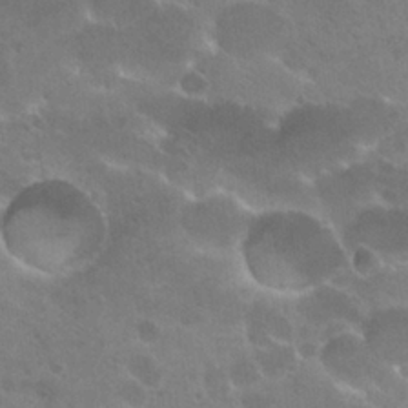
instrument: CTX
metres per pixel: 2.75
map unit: Hto
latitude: 26.4223
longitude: -36.6113
